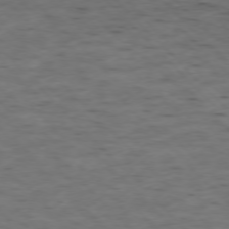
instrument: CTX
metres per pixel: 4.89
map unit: Ap
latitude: -76.8786
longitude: -91.3671
